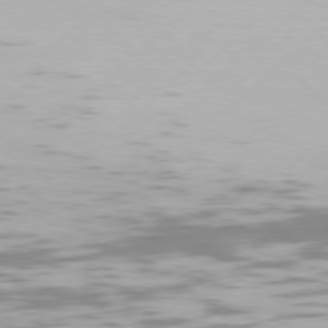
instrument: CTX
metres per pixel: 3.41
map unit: Hpe
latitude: 77.3481
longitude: -131.7261
